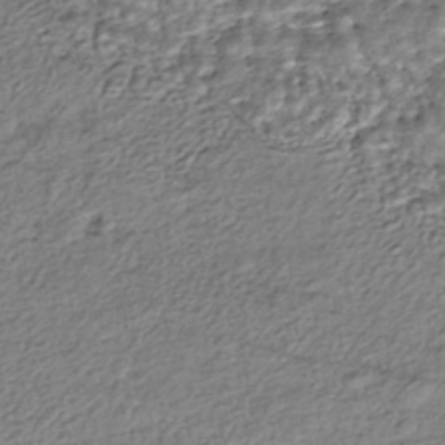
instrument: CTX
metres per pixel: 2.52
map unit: HNhu
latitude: -44.1984
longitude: 106.0472
